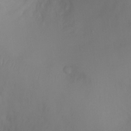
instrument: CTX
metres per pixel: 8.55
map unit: Ht
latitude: -0.0283
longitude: -18.0822
